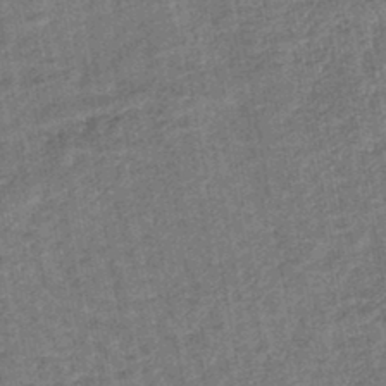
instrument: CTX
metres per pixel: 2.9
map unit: lHb
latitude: -43.7477
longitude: 80.2551
